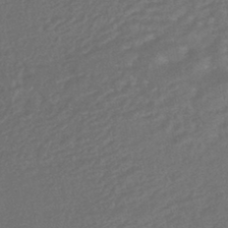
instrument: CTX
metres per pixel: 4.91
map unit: HNhu
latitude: -43.5966
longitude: 98.1606
